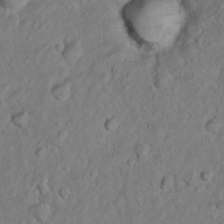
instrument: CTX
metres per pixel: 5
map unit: Nhu
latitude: 10.2145
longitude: -25.3859
